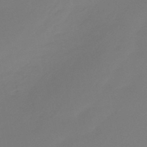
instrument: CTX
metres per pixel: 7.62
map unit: eHb
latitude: -46.8786
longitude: 86.1984
